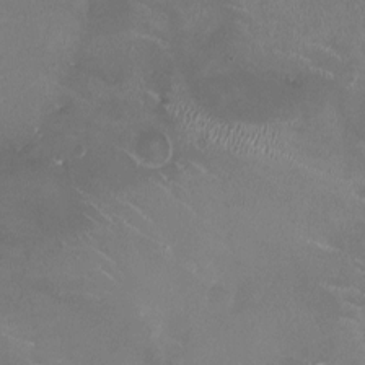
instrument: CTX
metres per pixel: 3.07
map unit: HNhu
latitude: 0.4979
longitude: -2.8569
